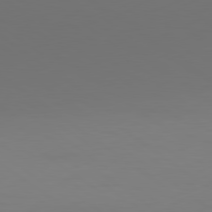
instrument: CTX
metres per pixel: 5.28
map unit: lApd
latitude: 79.9906
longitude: 158.8030
